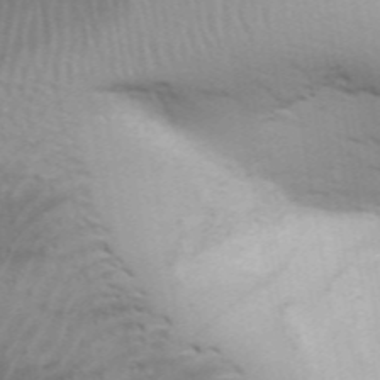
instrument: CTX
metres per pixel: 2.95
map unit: Aa
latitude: 31.7639
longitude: -140.1011
